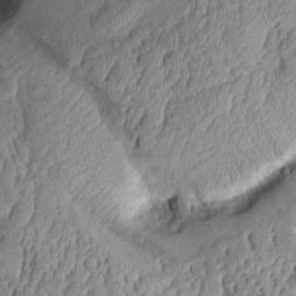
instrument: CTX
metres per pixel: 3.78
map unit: Aa
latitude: 9.6883
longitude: -128.8947
